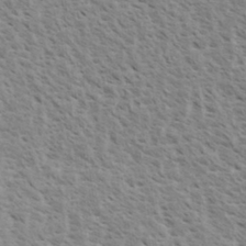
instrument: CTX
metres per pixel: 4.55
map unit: eHh
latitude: 33.8583
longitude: -140.5356
